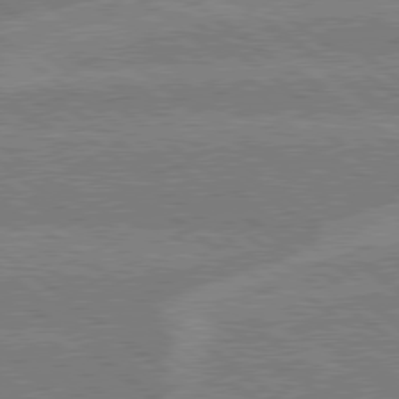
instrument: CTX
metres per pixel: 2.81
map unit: lApd
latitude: 78.9514
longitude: -160.7435
